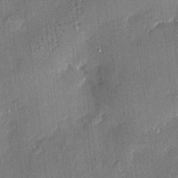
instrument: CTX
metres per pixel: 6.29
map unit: eHh
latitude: 4.6301
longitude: -74.8380
